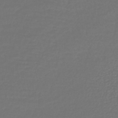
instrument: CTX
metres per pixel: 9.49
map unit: lHb
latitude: -41.8611
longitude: 72.4440
